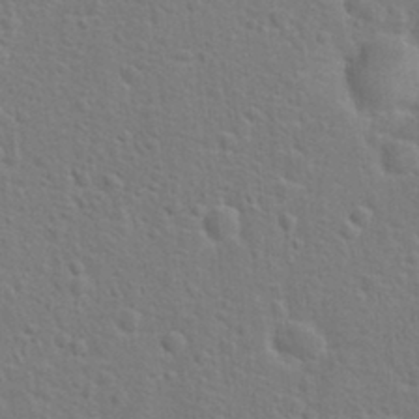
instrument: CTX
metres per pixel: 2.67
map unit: Hto
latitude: 22.3845
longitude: -47.4427
